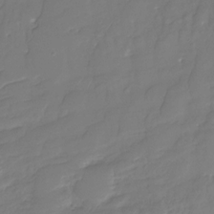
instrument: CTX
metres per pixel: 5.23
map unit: Nhu
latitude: -30.4062
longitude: -63.4805
